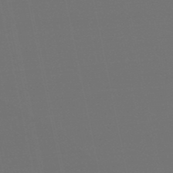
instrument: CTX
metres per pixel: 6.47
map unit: eHb
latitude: -50.5385
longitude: 71.5966
